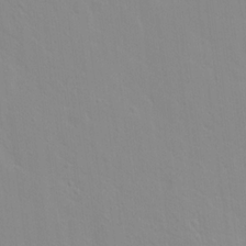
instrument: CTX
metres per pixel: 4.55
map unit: Hto
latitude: 17.0270
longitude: -39.5182
